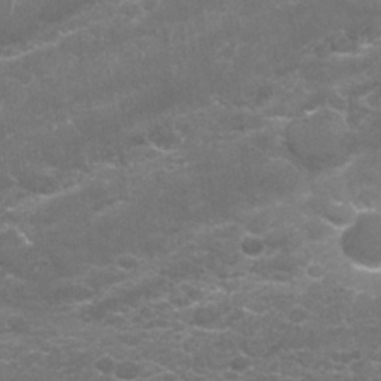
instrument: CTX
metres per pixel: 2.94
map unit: Nhu
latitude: 27.3293
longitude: -61.4426
